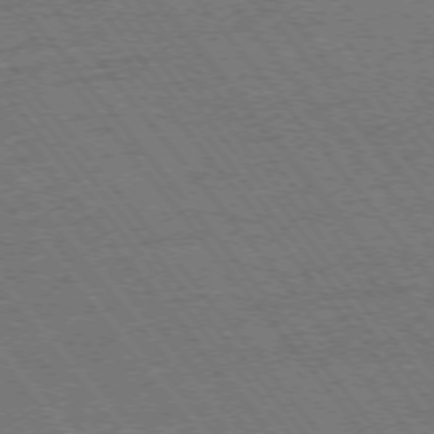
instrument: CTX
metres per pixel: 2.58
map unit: Ap
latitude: -75.1243
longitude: -81.8961
